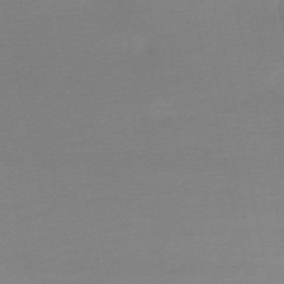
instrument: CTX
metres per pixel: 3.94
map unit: eHh
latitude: -52.9352
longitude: -24.6490
